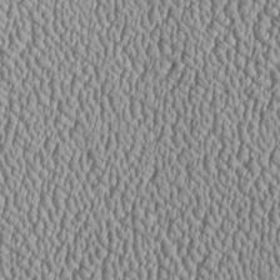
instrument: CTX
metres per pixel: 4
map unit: Htu
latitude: -6.6896
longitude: 157.2565
